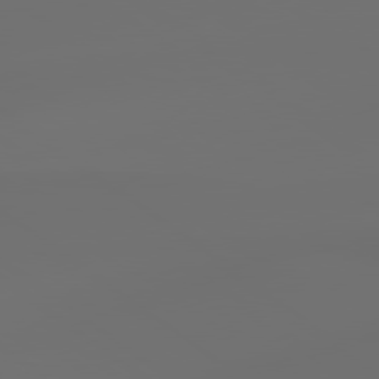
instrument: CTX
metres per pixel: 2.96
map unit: lApd
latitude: 79.4049
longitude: -175.0270
